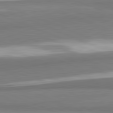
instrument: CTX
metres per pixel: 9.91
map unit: lApd
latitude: 82.0633
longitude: 173.7288
